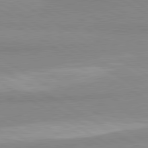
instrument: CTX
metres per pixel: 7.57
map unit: lApd
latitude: 80.4979
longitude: -178.8380
